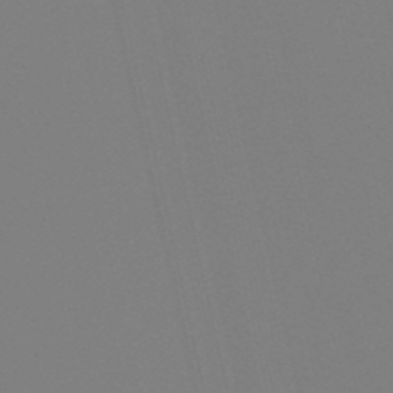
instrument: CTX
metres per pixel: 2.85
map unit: lHb
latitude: -49.2943
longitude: 76.0661
